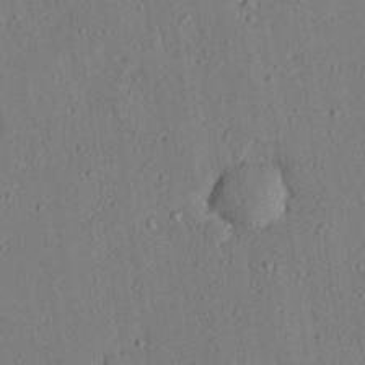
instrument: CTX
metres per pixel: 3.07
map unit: eHh
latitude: 25.6127
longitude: -79.9339
